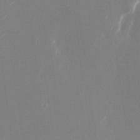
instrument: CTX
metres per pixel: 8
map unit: Nhu
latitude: -22.2929
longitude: -72.2523
